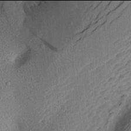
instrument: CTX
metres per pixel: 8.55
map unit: Aa
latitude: 21.9906
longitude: -143.3671
